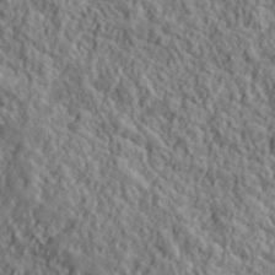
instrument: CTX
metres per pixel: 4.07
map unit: lHvf
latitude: 39.5938
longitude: -89.7450
